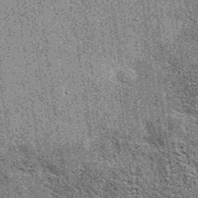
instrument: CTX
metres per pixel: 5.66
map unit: eAb
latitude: 37.8583
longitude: 107.6344
